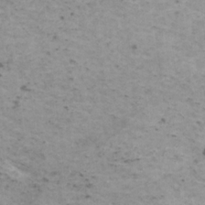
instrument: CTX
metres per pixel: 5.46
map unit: HNhu
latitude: 1.3292
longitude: 3.0486
